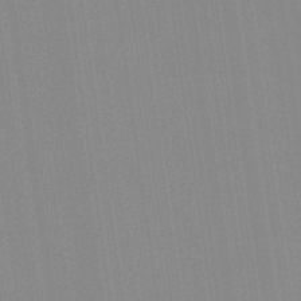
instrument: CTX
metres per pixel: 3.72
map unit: Aa
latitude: 32.3656
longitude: -142.8191
